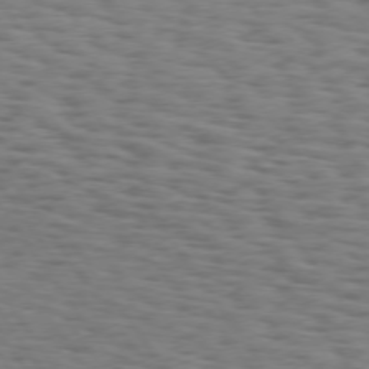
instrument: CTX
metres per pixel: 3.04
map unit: Hpe
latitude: 74.1956
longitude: -132.6113
